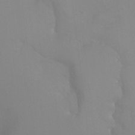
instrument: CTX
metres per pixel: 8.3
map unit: Htu
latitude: -6.8408
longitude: -33.3860
